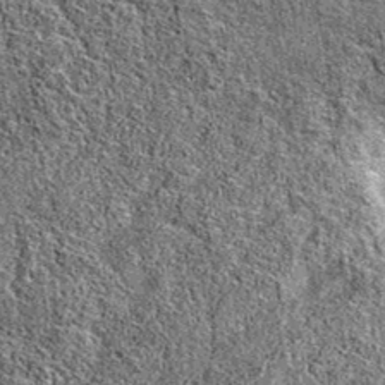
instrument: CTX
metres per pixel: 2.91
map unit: eAb
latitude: 37.1781
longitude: 105.6722
